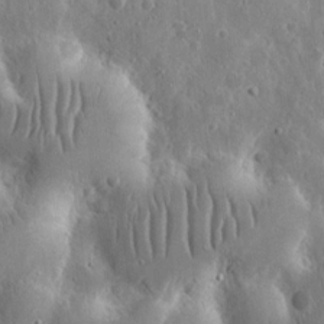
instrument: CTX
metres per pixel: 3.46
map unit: eHh
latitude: 11.1970
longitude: -73.1404
